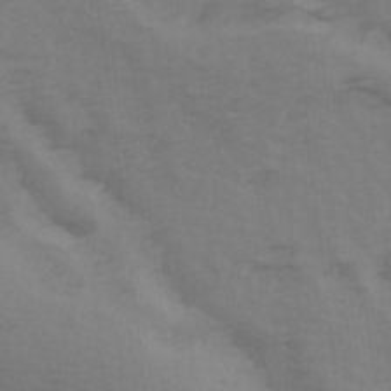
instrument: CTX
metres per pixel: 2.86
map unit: Ave
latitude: 14.3657
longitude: -105.4427
